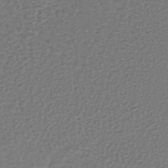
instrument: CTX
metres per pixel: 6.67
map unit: lHb
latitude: -39.2565
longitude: 63.9367
